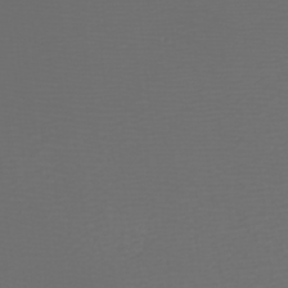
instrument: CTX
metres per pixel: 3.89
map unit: Nhu
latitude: -7.4454
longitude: -91.9528
